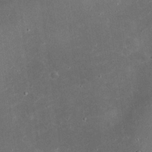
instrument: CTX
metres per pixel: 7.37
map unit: eHh
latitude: 24.1011
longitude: -71.0458
